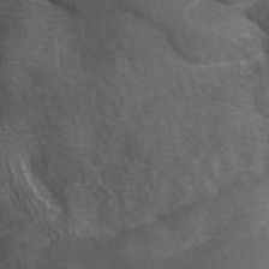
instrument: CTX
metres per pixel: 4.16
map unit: eAb
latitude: 42.6868
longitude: 105.6155
